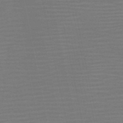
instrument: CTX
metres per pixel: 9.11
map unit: HNb
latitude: -51.8611
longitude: -47.5749
